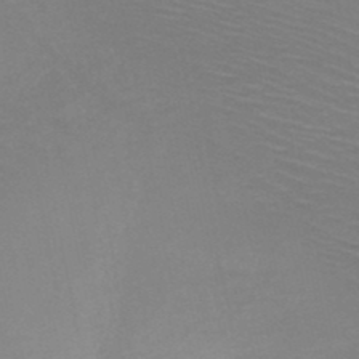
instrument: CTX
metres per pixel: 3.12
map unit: HNb
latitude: -48.6897
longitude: -44.6490
